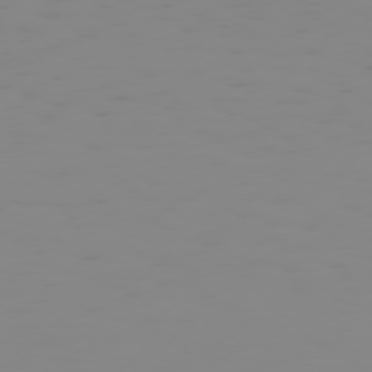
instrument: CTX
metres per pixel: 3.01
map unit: Hpe
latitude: 75.0836
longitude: -128.0633
